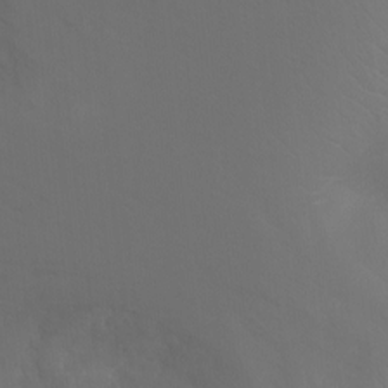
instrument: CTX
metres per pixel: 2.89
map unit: Ht
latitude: -9.8611
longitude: -46.3279
